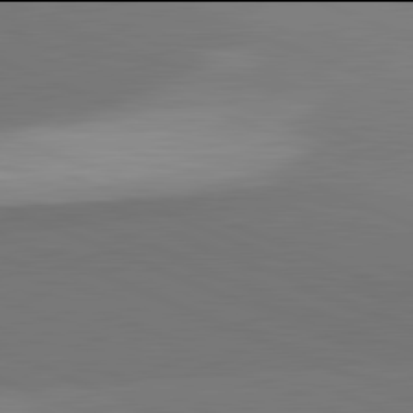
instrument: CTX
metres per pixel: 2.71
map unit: lApd
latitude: 81.9906
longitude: 150.4062
